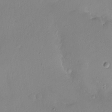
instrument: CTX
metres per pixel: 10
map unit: HNhu
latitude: 6.6113
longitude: 1.6722
